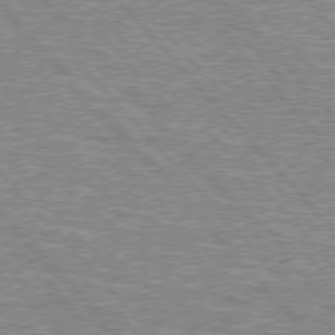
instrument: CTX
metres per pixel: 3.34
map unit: lApd
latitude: 76.2333
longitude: -81.0647
